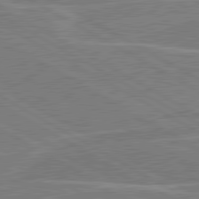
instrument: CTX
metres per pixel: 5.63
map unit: lApd
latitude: 80.9325
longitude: 122.8597
